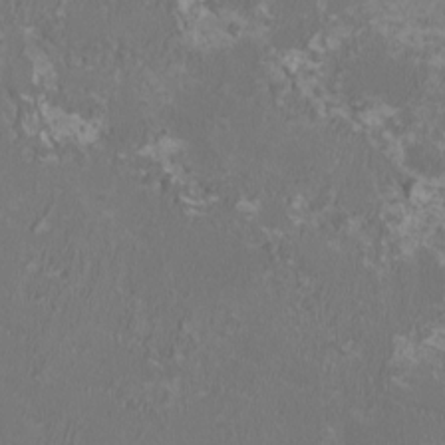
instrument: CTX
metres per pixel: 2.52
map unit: HNhu
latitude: 0.9513
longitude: -1.9339
